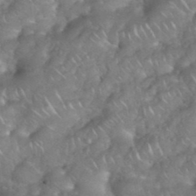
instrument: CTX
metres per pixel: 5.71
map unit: eHh
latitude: 38.7057
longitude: -58.6868
